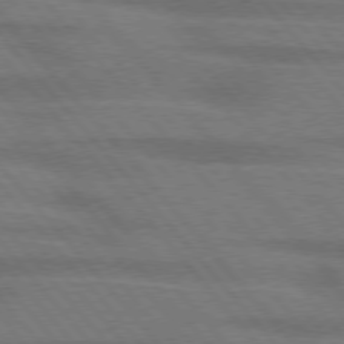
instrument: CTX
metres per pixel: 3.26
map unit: lApd
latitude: 76.2333
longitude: -83.9906
